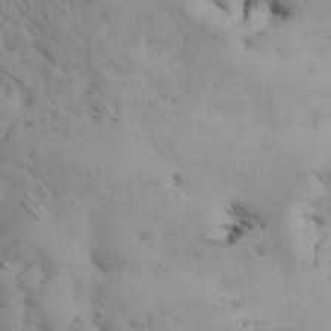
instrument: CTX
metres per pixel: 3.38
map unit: Nhu
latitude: 27.6316
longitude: -71.9150
